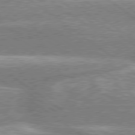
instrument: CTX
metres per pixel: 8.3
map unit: lApd
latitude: 78.9892
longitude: -159.3104
